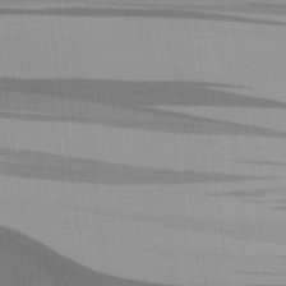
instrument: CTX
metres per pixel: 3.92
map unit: Aa
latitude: 25.3103
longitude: -144.7624
